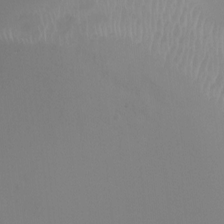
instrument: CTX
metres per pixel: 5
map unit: Ht
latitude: -0.8786
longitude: -19.2159
